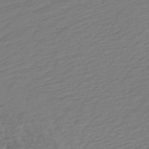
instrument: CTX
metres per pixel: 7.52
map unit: HNb
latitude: -48.3307
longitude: 60.0472
